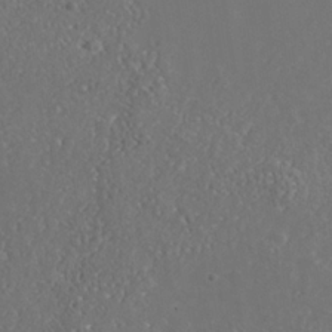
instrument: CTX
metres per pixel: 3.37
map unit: Nhe
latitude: -36.9730
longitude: -91.0836
